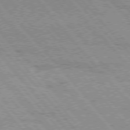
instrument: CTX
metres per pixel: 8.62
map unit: Hpe
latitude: 75.8394
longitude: -150.6679
